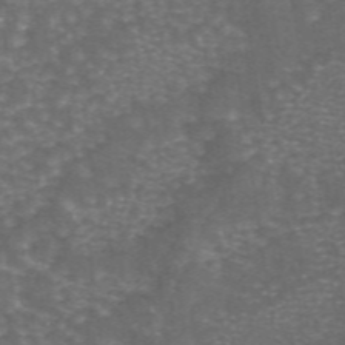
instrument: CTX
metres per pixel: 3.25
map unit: ANa
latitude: 44.7246
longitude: 25.6155
